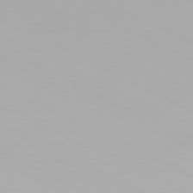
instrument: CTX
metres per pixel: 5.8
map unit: Hpe
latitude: -81.4266
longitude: 18.3684
